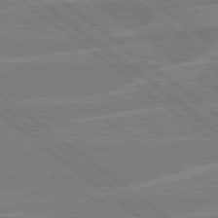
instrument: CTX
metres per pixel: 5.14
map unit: Hpe
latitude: 78.4223
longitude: -129.6883
